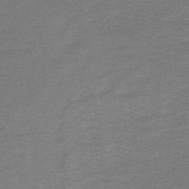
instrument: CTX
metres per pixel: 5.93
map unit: lHb
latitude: -45.2187
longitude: 57.4454
